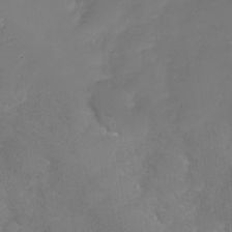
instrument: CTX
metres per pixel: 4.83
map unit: Nhu
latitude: -26.6518
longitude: -58.2712
